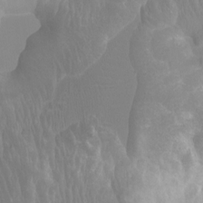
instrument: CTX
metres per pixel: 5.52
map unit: Ht
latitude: -1.8423
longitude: -17.8017
